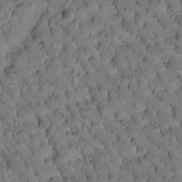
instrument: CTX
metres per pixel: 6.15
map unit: Htu
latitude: -2.6518
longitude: 171.9178
